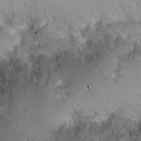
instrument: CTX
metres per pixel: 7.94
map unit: Hto
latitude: 16.3845
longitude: -59.7639
